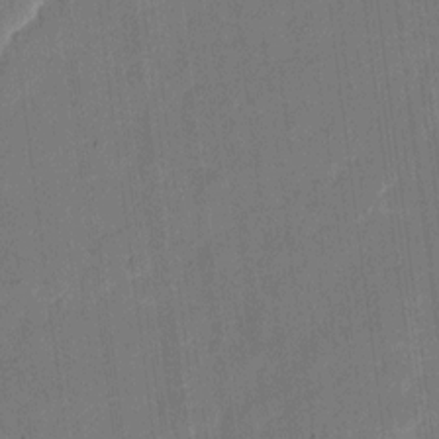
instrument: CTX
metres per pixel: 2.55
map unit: eHh
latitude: 11.4804
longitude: -66.9702
